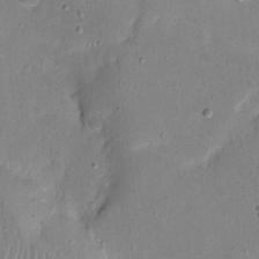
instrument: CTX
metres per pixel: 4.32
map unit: eHh
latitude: 17.6316
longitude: -72.7813
